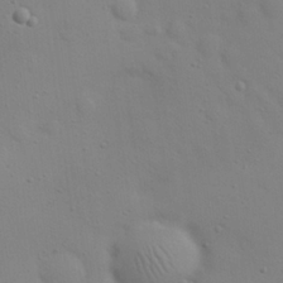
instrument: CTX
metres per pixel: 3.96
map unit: eHh
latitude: 25.1781
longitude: -69.8961
